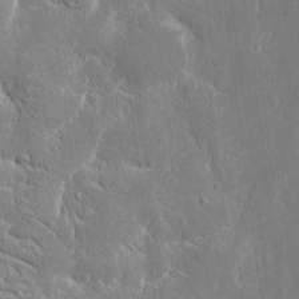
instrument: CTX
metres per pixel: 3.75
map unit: eHh
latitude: 7.7450
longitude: -69.7261
